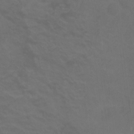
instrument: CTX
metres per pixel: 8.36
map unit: Ht
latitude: -0.3873
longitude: -38.5924
